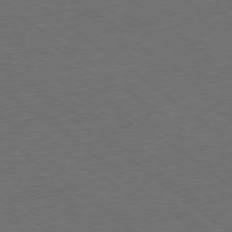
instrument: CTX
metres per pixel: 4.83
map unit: Ap
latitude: -78.8030
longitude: -83.1403
